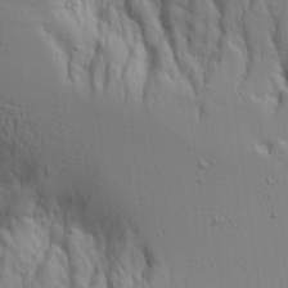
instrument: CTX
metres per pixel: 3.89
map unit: Aa
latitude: 17.2726
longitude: -124.7057
